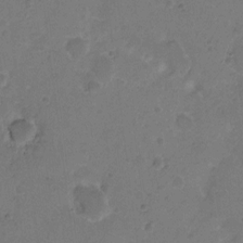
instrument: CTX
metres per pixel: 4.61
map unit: Hto
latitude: 6.6490
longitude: -63.0081
